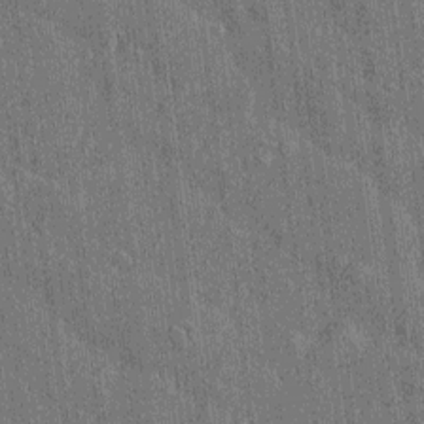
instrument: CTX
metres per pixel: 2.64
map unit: Htu
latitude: -8.0661
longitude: 176.6330
